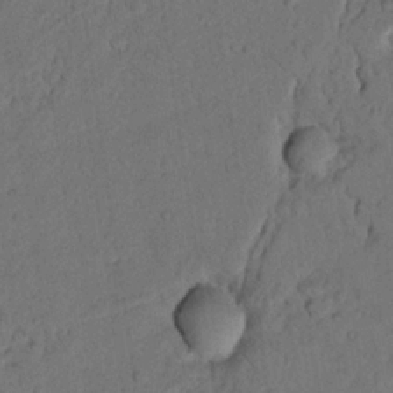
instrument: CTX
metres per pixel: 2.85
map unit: Nhu
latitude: 21.1781
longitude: -75.5938
